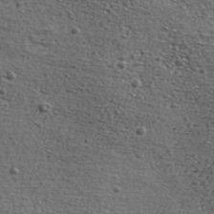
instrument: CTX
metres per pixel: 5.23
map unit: ANa
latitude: 39.7450
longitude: -90.4223
